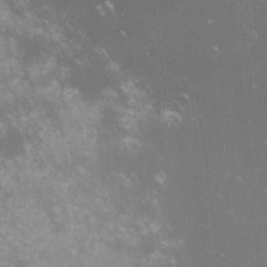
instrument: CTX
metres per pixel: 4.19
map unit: lHvf
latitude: -14.5196
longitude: -102.7057
